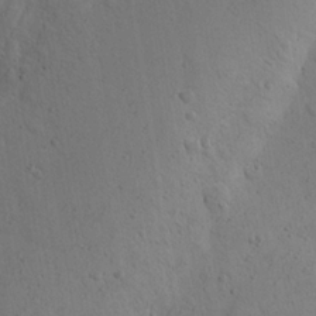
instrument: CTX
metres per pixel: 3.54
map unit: Ave
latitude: 23.2159
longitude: -134.6301
